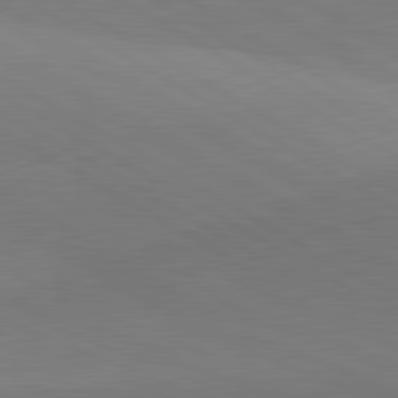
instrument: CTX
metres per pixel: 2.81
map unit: lApd
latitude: 81.5938
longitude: 135.4265
